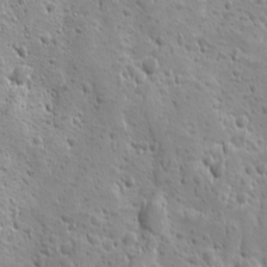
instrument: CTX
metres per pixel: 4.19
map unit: Ave
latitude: 10.1011
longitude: -104.8947
